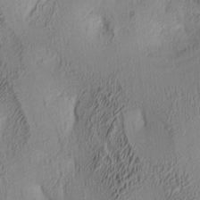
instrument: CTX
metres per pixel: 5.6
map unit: lAa
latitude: 4.8380
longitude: -115.6693
